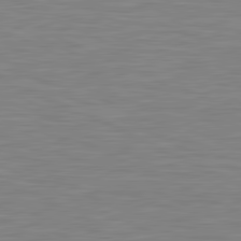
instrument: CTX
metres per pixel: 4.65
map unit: lApd
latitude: 81.3293
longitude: -170.1956
